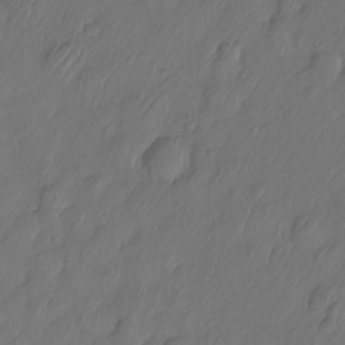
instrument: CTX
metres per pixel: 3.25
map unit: Nhe
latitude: -34.2739
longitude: -142.9892
